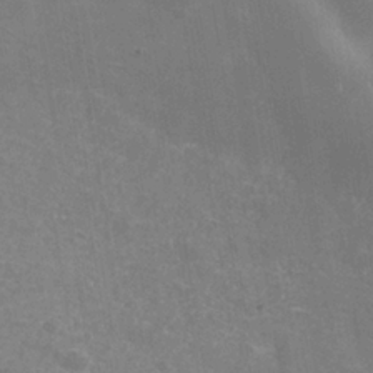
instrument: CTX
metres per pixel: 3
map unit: Nhe
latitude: -36.0850
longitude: -92.7246
